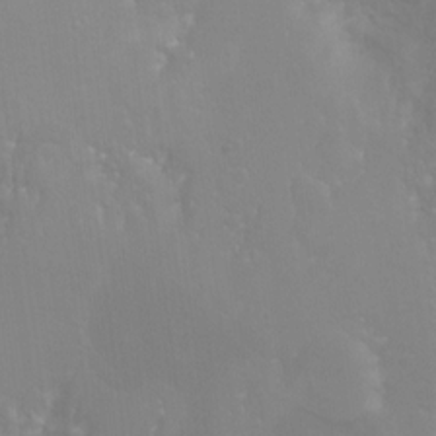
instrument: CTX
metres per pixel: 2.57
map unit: Hto
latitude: -6.3495
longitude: -49.3104
